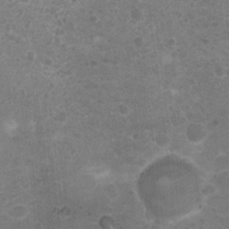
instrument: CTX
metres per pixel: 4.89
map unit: Nhu
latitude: 5.9150
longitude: -17.7072
